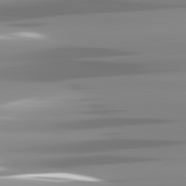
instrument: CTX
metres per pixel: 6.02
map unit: lApd
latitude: 81.8772
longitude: -139.5749
